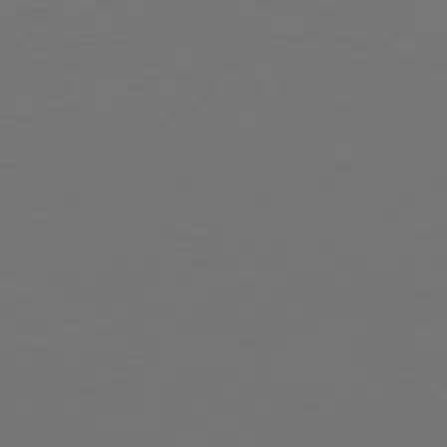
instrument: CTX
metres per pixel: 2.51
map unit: Hpe
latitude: 74.2712
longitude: -130.1767
